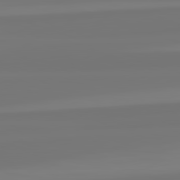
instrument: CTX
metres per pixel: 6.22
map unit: lApd
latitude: 82.2711
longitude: -178.5168
